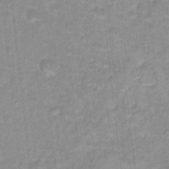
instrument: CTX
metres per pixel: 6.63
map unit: Hto
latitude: 17.1403
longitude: -35.2348
